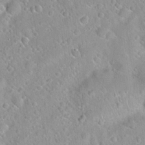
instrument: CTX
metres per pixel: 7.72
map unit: Hto
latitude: 21.4616
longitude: -52.8380
